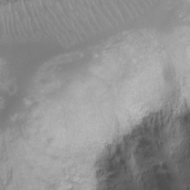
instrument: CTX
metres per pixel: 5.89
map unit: Ht
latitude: -8.9353
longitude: -20.3468
